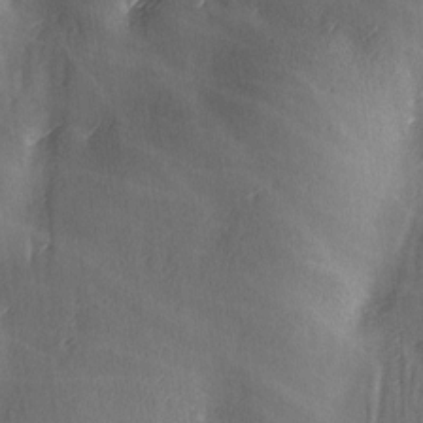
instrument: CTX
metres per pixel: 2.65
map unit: Ave
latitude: -6.0850
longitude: -120.5924
